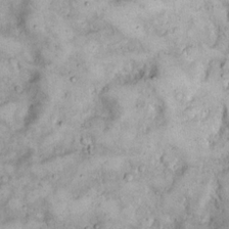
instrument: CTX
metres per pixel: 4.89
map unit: eHh
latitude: 17.1970
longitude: -62.3279
